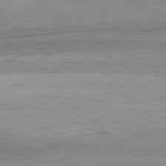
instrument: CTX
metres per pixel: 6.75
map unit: Hpe
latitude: -81.8234
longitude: 10.1606
